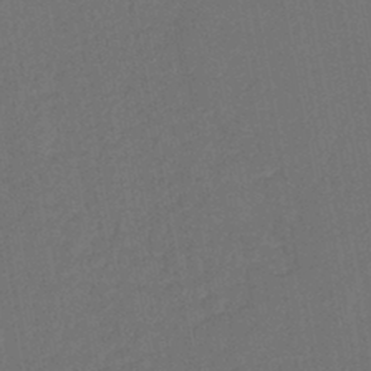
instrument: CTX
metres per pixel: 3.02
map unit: lHb
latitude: -43.8233
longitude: 68.5006
